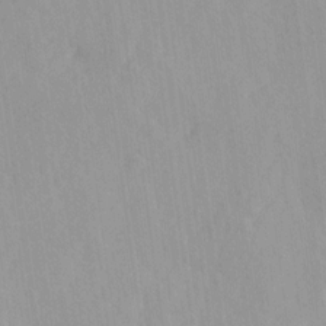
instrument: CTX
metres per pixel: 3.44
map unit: Ave
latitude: -11.2565
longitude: -120.8002
